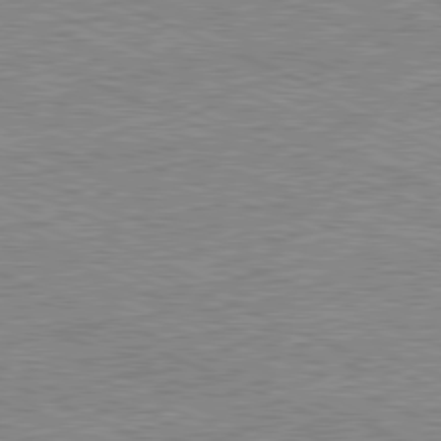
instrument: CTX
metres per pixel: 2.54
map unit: Hpe
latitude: -81.6722
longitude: 20.0094
